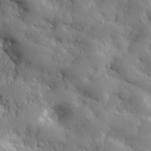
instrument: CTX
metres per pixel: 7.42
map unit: eHh
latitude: 29.9717
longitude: -78.8380
